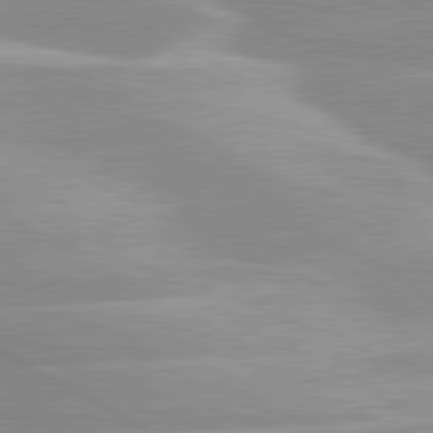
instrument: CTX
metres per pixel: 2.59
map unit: lApd
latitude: 80.3467
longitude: -124.1011
